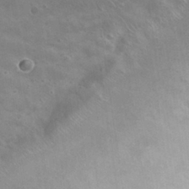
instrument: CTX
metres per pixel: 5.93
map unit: Nhu
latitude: 29.5560
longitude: -49.2915
